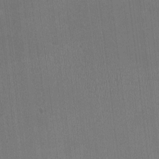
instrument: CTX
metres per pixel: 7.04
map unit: HNhu
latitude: -3.1620
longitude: -3.6316
